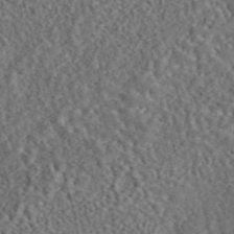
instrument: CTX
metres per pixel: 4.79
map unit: eAb
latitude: 43.7828
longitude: 116.8596
